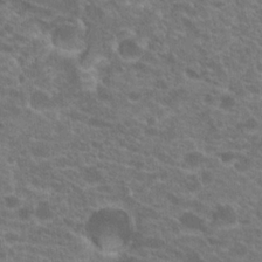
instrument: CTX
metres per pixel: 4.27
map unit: Hto
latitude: 20.4412
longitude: -37.7450
